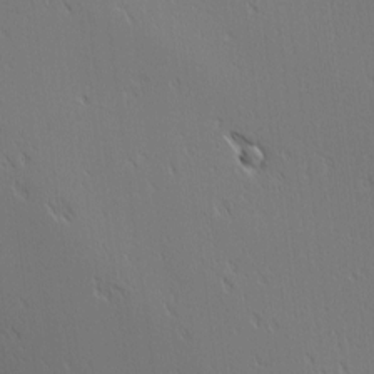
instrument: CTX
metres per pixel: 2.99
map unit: Ave
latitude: 2.0444
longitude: -115.2725
